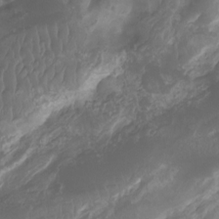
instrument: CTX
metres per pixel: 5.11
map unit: Aa
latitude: -8.2172
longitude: -77.7449
